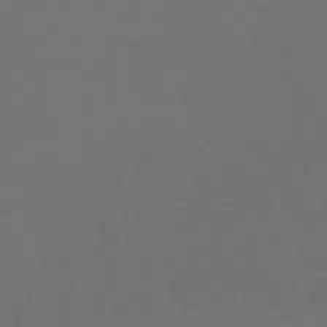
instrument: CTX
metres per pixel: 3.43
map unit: lHb
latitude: -47.2376
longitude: 73.9556
